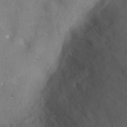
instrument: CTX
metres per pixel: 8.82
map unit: Nhu
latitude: 24.4601
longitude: -52.5168
